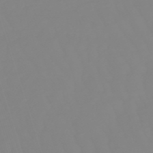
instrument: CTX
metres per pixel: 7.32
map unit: lHb
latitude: -49.2565
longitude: 81.6533
